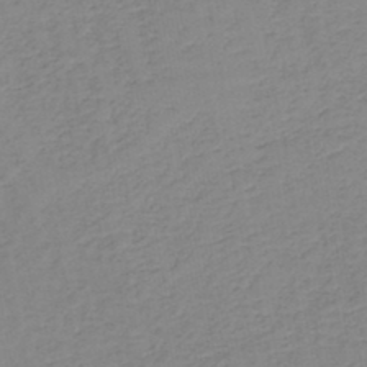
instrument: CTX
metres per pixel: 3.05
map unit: HNb
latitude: -45.2754
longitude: -42.7057
